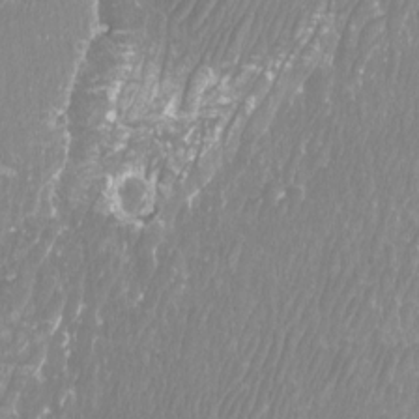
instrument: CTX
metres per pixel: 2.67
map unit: Htu
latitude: -8.6140
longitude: -75.6127
